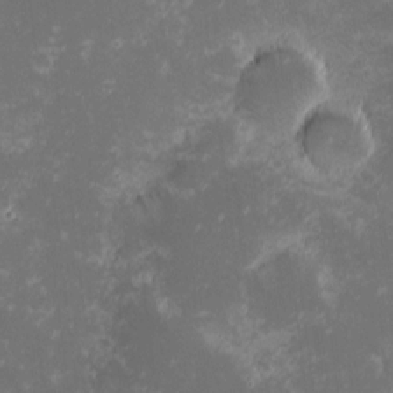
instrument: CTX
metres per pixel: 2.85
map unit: eHh
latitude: -0.8975
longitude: -85.7828
